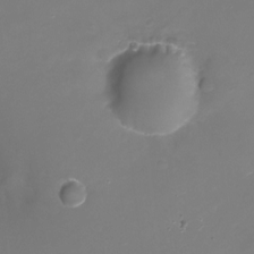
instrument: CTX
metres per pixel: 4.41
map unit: Nhu
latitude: -17.6155
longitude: -46.9892
